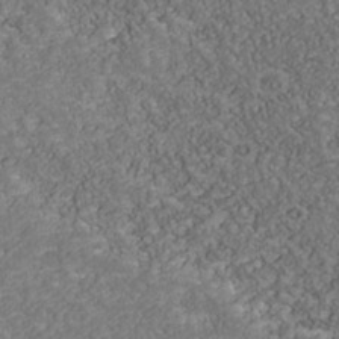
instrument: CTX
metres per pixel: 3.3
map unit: Nhu
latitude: -39.2376
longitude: -83.5182
